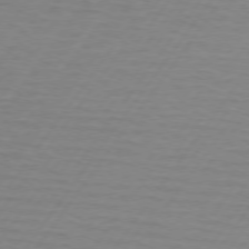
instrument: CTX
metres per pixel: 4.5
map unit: lApd
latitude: 74.1389
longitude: -78.8191
